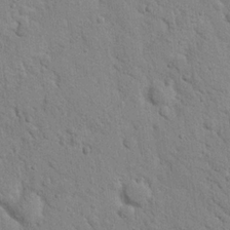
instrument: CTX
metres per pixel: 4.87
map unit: Nhu
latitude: 21.7639
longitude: -76.6679
